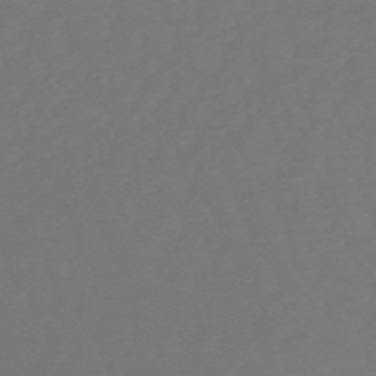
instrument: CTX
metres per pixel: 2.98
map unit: eHb
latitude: -50.6140
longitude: 77.8800
